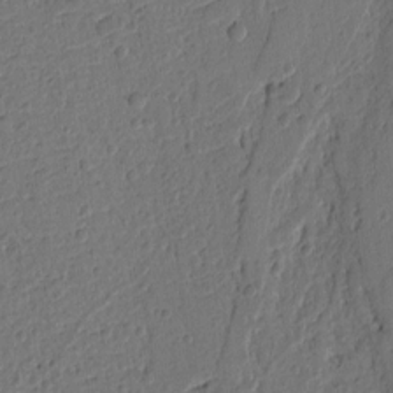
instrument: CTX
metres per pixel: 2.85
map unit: Ht
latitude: 9.2726
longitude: -77.8961
